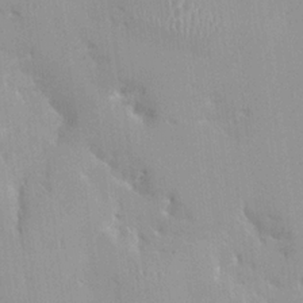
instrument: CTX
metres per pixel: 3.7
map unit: HNhu
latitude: 0.4790
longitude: -3.7071
